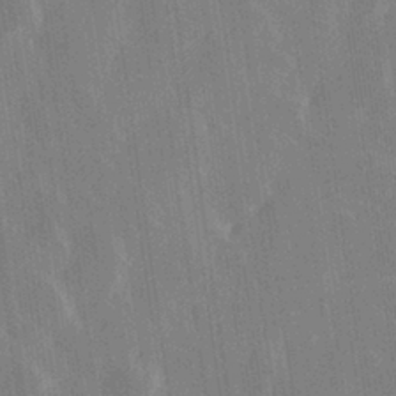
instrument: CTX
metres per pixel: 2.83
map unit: Hve
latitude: 28.4979
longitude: 147.1998
